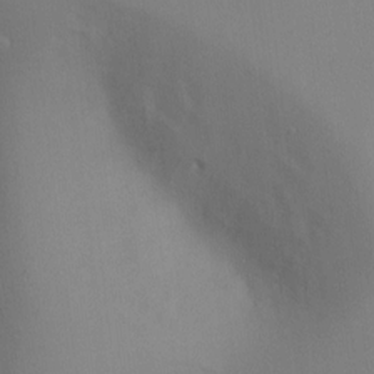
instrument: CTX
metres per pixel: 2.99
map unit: Ht
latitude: -9.2376
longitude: -31.0648
